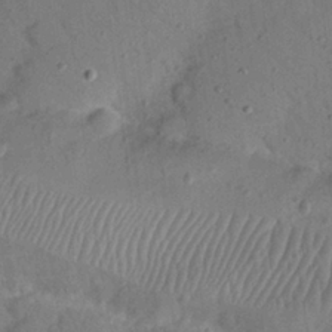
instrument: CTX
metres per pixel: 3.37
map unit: Nhu
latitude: 25.3670
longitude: -73.1026
